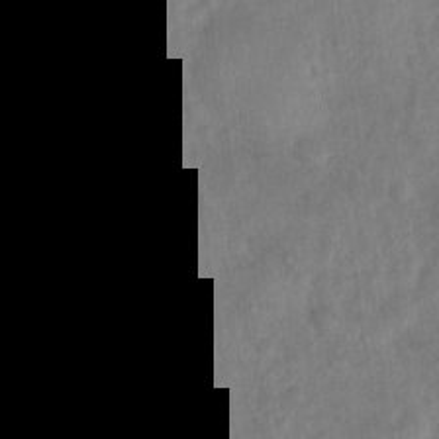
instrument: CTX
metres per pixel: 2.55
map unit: Nhu
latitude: -30.1228
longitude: -62.6680
